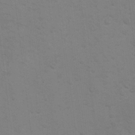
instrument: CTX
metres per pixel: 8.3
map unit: Hto
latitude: 11.2537
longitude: -35.8205
